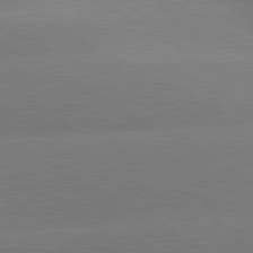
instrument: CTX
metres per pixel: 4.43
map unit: lApd
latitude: 80.7057
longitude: -149.4049
